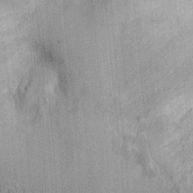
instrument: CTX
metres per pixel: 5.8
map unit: Ht
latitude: -2.3495
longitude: -13.8584
